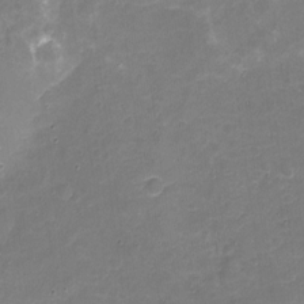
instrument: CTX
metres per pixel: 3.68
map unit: Nhu
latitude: -17.9367
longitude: -56.6868
